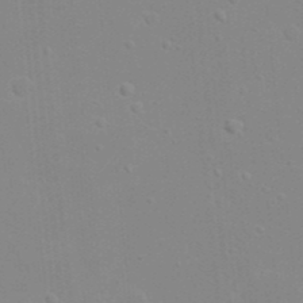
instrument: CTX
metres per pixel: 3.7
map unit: eHh
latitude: 20.8191
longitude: -64.1011
